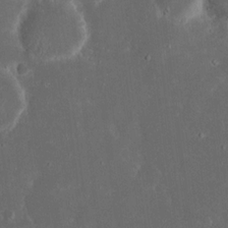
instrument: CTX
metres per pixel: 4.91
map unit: eHh
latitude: 17.3860
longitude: -73.3482
